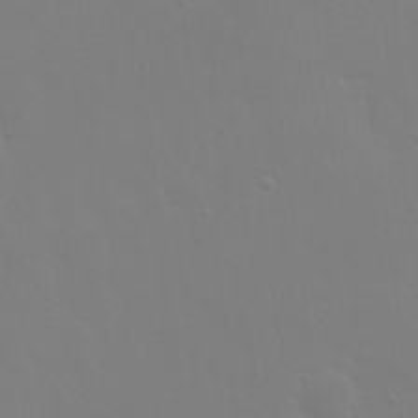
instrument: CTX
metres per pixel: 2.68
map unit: eHh
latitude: 23.8016
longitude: -65.7072
